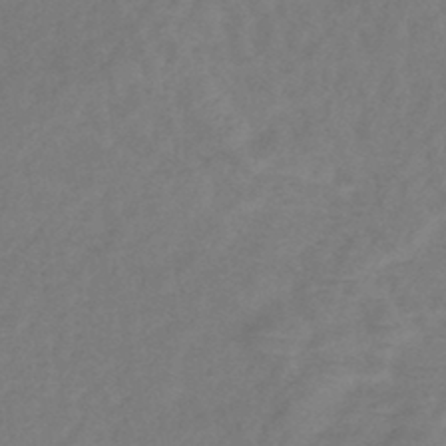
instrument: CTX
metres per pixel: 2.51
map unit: eHb
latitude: -42.9163
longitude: 84.4062
